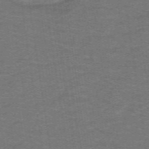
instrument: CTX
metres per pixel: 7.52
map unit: lHb
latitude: -42.6518
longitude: 54.3117
